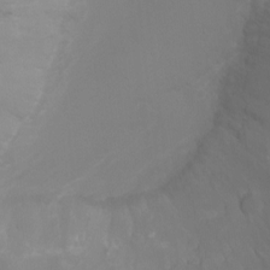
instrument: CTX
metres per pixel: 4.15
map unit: Ht
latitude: -2.6329
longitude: -19.2537
